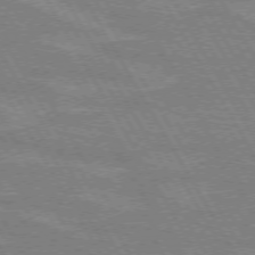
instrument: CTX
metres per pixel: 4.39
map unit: lApd
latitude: 72.2901
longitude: -55.7638
